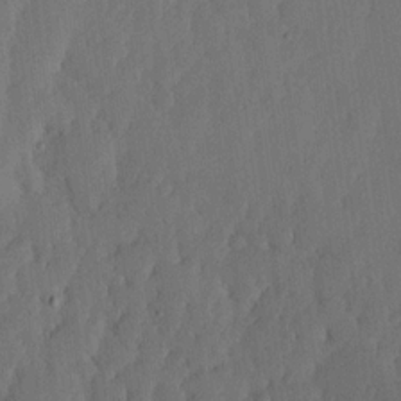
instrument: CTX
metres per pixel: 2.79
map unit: lHvf
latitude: 17.9528
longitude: -115.5560
